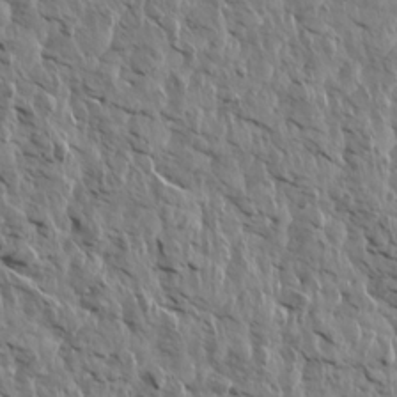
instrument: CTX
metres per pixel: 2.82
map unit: Aa
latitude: 14.1956
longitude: -141.6882
